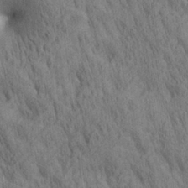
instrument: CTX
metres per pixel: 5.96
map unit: lAa
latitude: 21.6316
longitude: -138.5357
